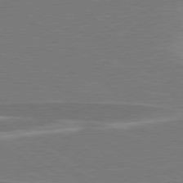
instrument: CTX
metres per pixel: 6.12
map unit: lApd
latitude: 79.2348
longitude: -93.0269
